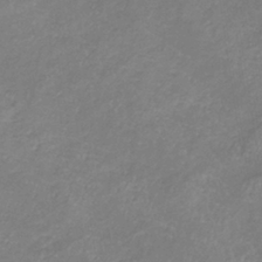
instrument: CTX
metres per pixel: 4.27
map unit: lHb
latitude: -37.8989
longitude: 73.4454
